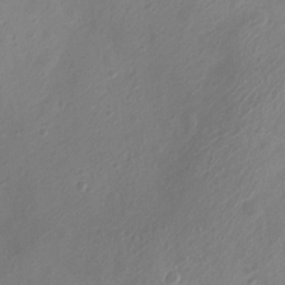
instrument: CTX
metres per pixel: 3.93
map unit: Nhu
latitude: 5.2348
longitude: -18.5168
